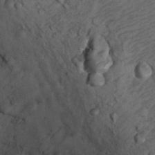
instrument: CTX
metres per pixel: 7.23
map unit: Ht
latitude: 9.0081
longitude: -36.0633
